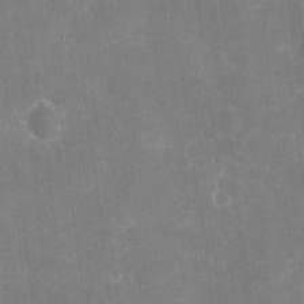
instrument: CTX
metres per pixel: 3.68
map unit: eHh
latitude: 4.4412
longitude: -66.8758
